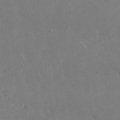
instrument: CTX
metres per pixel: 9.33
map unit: Nhu
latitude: -27.9745
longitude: -75.5371
